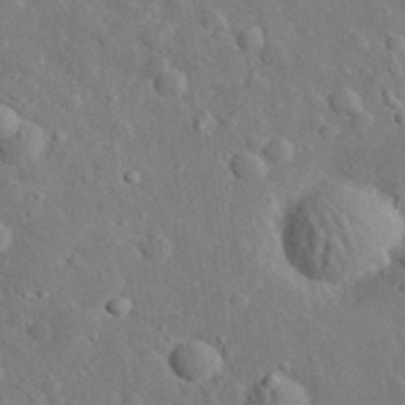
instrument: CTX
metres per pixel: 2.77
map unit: lHvf
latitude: 32.8947
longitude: -85.5560
